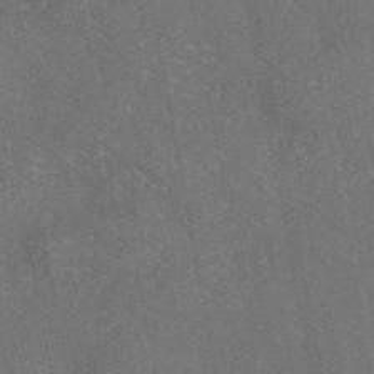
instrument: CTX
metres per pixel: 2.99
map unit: eAb
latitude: 46.3090
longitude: 107.1242
